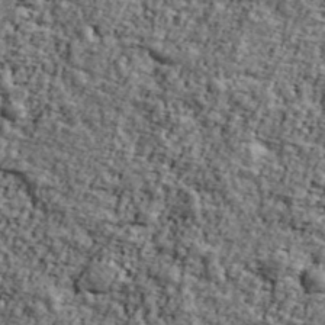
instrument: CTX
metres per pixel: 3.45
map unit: Ave
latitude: 43.1214
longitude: -111.2537
